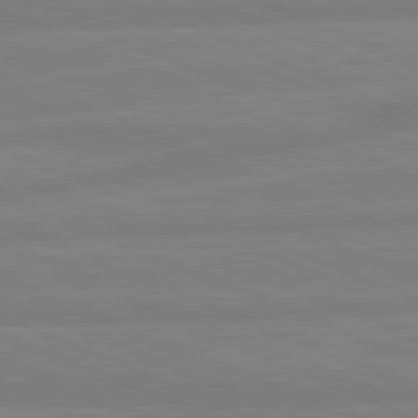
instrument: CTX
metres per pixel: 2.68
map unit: lApd
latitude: 81.7450
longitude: -174.2145
